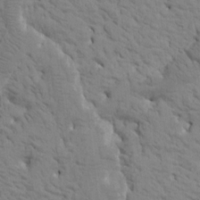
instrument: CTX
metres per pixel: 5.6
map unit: Htu
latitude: -1.5777
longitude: 174.2550
